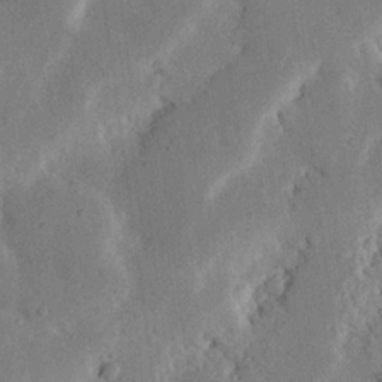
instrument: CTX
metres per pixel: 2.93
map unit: Nhu
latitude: 19.5560
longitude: -74.8380
